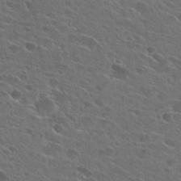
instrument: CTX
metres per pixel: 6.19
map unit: Hto
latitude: 26.6302
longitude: -45.4048
